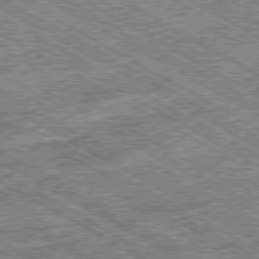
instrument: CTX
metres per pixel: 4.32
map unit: Ap
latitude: -80.0283
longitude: -78.9325
